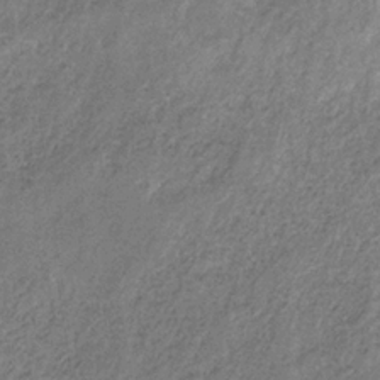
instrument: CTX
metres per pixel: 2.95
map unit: HNb
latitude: -32.6708
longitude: 59.0297
